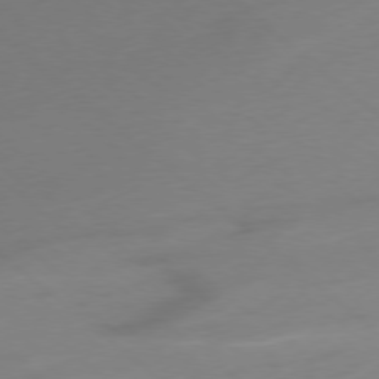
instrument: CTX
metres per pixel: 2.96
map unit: Ap
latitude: -78.3495
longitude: -99.3103
